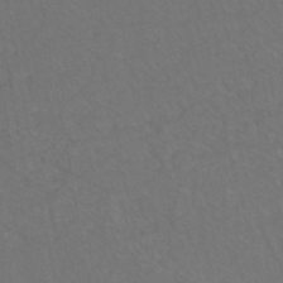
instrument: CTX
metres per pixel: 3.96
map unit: eHh
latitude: -44.2740
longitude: -29.0647
